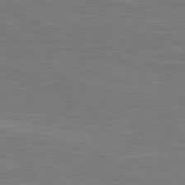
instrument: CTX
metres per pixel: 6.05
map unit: Hpe
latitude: 79.0081
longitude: -126.2712
